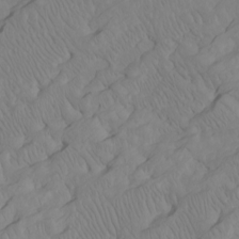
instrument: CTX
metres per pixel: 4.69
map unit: Htu
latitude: -6.8408
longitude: -70.2333
